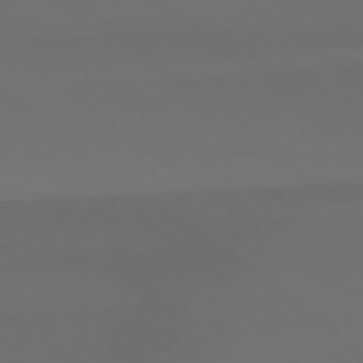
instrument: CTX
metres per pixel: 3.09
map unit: Hpe
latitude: 78.6491
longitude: -134.3089
